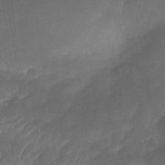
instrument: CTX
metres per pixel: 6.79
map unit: Nhe
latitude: -34.8030
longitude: -145.6883
